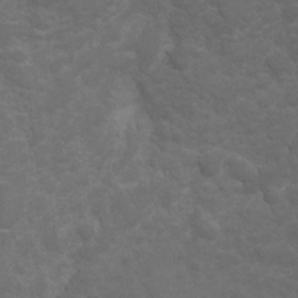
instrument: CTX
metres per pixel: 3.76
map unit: Hto
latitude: 5.1403
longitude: -30.8380
